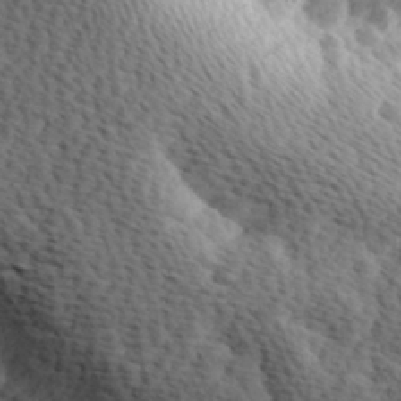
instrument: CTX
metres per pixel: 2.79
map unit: Hve
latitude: 23.9717
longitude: -97.4048
